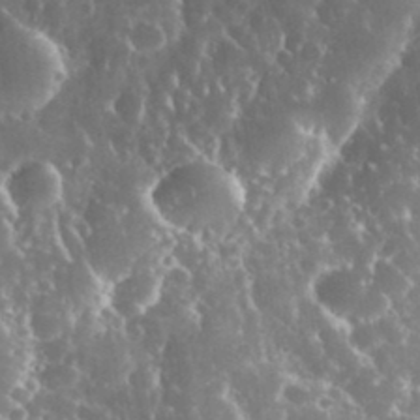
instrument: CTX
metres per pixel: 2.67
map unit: eHh
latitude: 34.7813
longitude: -57.9717
